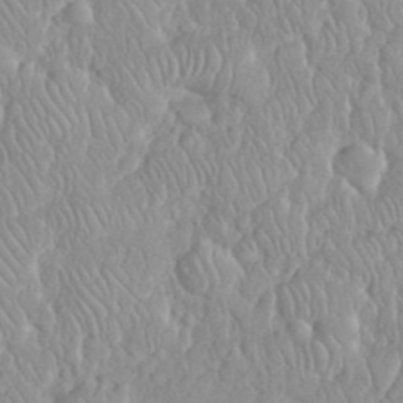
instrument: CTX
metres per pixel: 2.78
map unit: eHh
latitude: 35.1025
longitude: -63.1403
